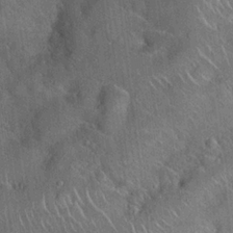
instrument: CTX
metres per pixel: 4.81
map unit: Hto
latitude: 19.8205
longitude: -52.6302
